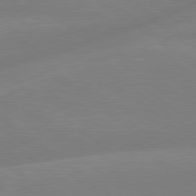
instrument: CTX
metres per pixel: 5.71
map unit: lApd
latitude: 79.4427
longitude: -148.9325
